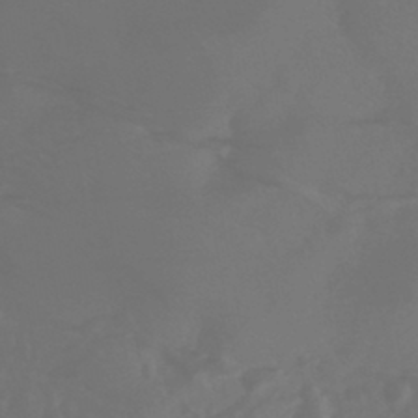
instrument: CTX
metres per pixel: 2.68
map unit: HNhu
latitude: -43.7288
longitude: 93.7855
